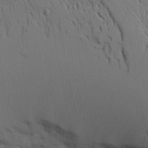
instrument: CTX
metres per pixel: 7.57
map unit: Aa
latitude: 19.5182
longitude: -126.1767
